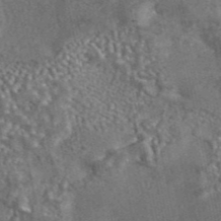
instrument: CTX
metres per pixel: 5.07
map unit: eAb
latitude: 42.9136
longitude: 105.3509
